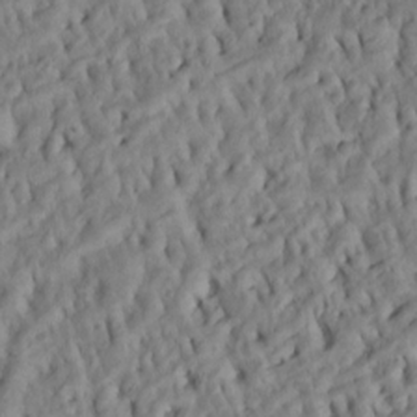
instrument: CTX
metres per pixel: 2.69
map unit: Htu
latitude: -8.3117
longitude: 145.3888
